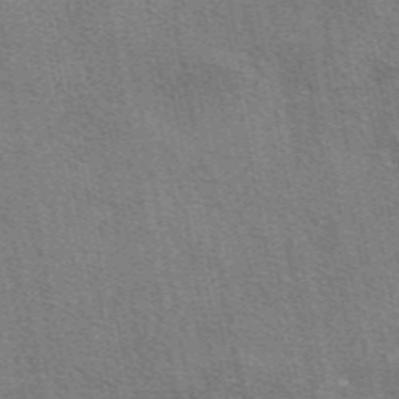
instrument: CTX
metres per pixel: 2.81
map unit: eAb
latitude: 48.8380
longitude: 114.6707
